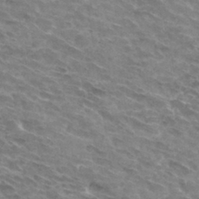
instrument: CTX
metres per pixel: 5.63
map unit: Hto
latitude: 32.7057
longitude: -42.9514
